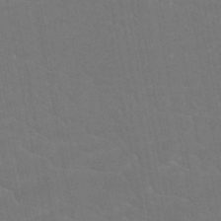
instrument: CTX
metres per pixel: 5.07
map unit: ANa
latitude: -45.3699
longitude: 104.5196
